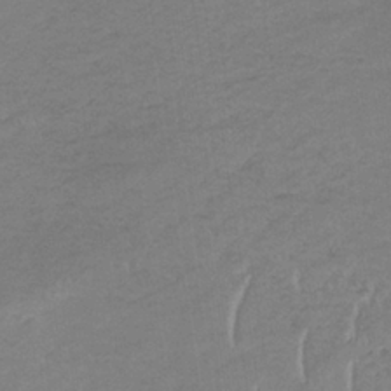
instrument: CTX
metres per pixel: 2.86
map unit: lHb
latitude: -33.9367
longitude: 69.0108
